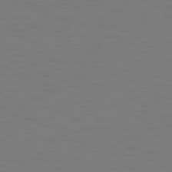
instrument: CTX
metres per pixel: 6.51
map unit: Hpe
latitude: 74.1578
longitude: -126.2523
